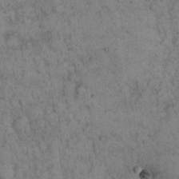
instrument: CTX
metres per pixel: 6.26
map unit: eHh
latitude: 16.3656
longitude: -62.0633
